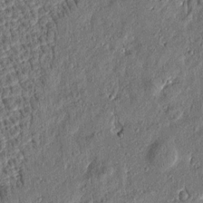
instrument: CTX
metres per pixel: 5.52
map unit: Htu
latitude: -7.2187
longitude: 177.4265
